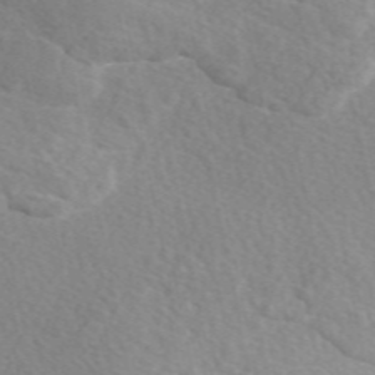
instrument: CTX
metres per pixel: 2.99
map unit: eAb
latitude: 49.3293
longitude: 117.6910
